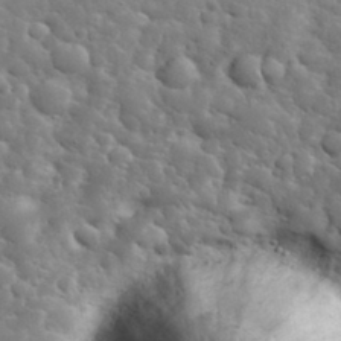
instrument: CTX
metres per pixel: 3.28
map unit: eHh
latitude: 36.0633
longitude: -66.4790
